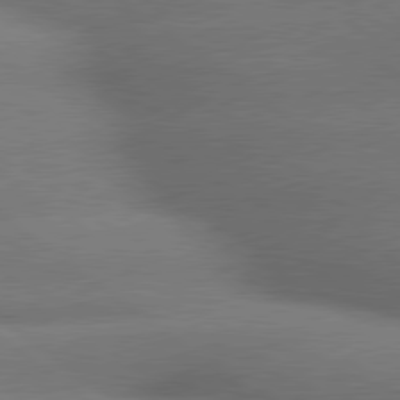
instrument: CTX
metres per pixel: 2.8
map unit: lApd
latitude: 79.8584
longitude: -167.2537
